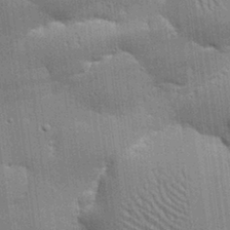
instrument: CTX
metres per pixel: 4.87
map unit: eHh
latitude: 29.7072
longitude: -82.7624
